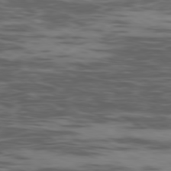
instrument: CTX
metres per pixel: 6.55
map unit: Ap
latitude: -80.2173
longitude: -102.8758
